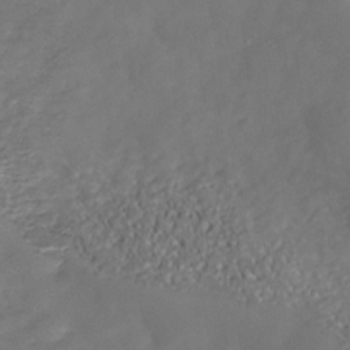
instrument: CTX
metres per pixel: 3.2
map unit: Nhe
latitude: -37.6910
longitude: -86.8758
